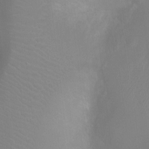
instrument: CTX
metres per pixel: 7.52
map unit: Ht
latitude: -7.0108
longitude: -19.4804
